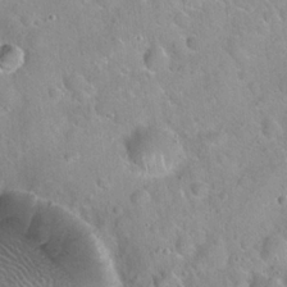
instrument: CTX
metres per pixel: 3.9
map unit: Hto
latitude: 21.7828
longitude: -52.9136
